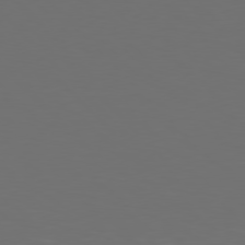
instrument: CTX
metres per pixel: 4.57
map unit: Hpe
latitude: 77.3481
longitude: -170.5168
